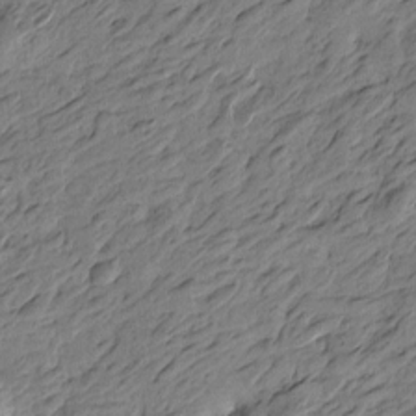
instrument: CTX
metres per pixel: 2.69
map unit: Htu
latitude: -3.9178
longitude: -176.3845
